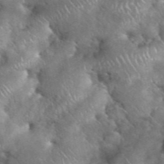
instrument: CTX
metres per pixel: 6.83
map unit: eHh
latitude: 39.3104
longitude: -56.8380
